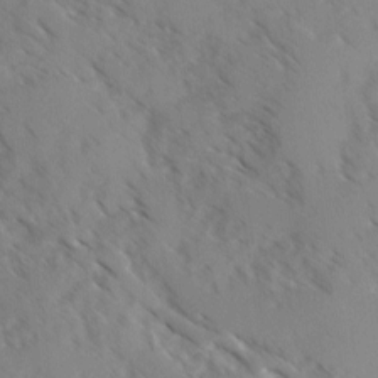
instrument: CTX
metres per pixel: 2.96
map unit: Ave
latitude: -0.3496
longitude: -111.1970
